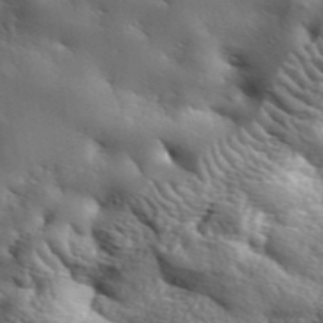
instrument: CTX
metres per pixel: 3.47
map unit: lHvf
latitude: 36.6869
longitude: -86.9136
